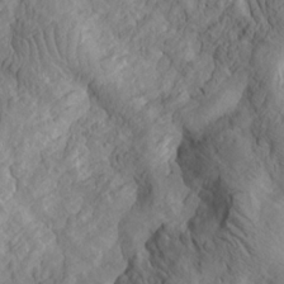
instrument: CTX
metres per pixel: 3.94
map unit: lHvf
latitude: 14.8380
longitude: 178.6518
